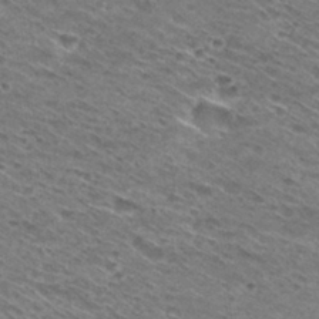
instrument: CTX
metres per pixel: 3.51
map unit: Hto
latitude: 30.4790
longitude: -46.3279
